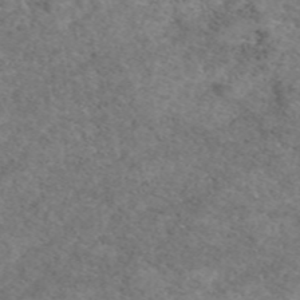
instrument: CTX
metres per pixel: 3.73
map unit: eAb
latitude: 49.7261
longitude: 106.8597
